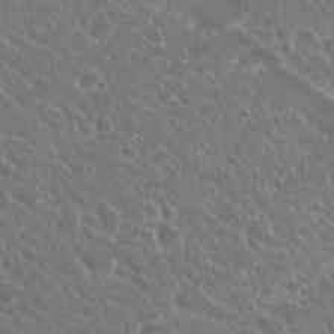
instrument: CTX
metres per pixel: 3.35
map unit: Hto
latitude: 26.3845
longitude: -50.8191
